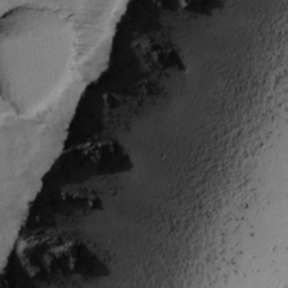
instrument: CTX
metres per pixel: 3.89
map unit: Ave
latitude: 0.6490
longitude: -110.4412
